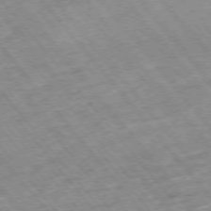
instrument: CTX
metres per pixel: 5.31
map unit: Hpe
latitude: -75.6911
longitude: -17.0270
